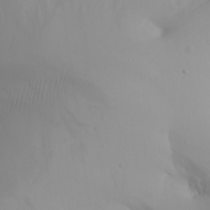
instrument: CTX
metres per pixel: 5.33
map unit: Aa
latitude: 25.0458
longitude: -127.4427
